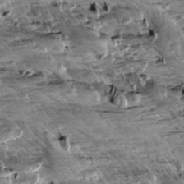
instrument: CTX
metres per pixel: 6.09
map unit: Aa
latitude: 10.0633
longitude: -141.0836
